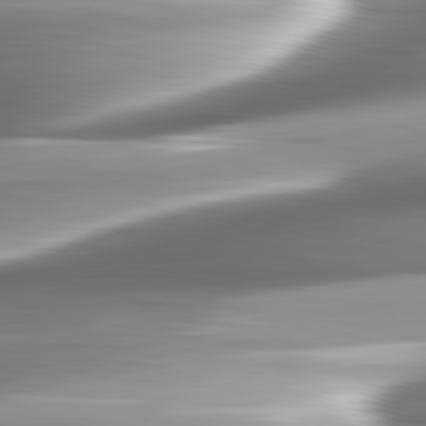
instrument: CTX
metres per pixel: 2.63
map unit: lApd
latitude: 82.8191
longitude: -140.7246
